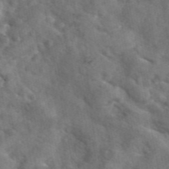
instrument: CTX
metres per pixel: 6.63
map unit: eAb
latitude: 46.7058
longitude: 128.1228
